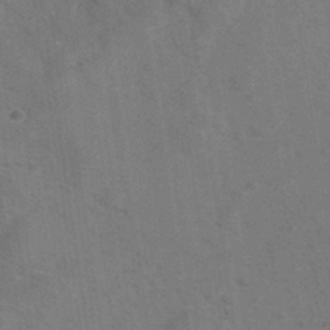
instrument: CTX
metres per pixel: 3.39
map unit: eHh
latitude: -39.4455
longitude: -27.2915
